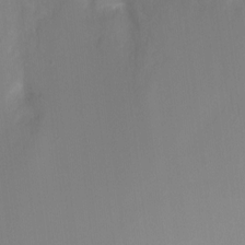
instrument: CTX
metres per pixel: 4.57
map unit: Ht
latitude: -6.5384
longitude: -31.2348
